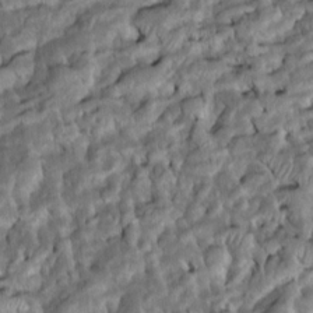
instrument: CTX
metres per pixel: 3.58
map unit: Htu
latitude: -7.9556
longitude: 145.5777
